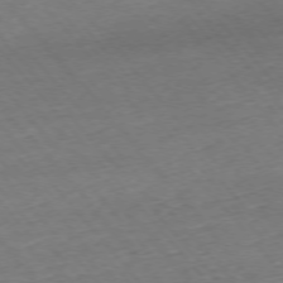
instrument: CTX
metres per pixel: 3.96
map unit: Ap
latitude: -75.8234
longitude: -81.1403
